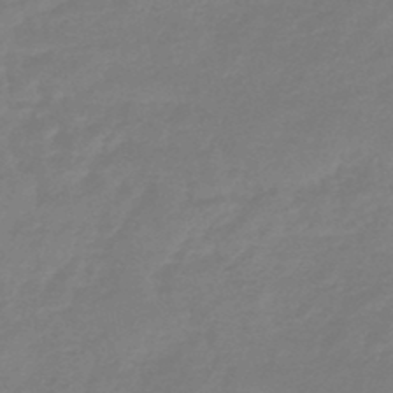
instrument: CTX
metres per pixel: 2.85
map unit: eHb
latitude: -45.9367
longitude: 81.7856
